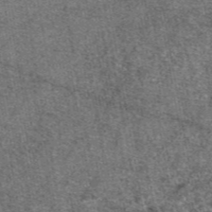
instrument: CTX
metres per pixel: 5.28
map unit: eAb
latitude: 47.0837
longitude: 107.1054
